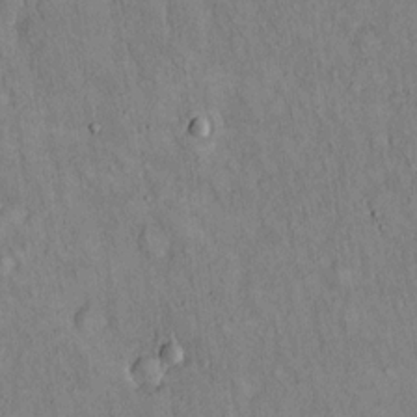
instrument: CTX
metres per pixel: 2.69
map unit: Hto
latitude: 14.5357
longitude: -58.6680
